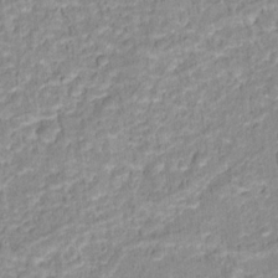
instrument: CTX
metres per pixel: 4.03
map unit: Hto
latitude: 16.2145
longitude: -37.0081
